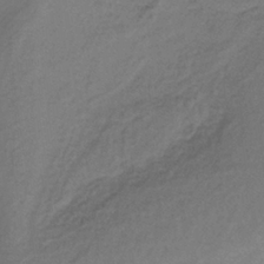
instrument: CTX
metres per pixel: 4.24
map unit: lHb
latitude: -35.4643
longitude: 61.3699
